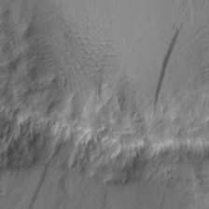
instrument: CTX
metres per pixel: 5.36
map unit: Aa
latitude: 9.1781
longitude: -128.5923
